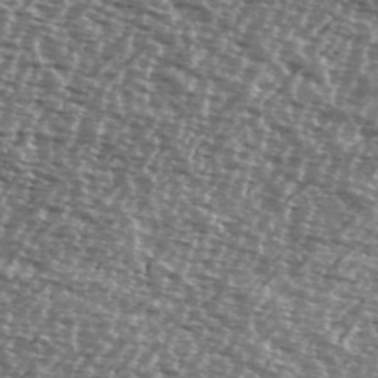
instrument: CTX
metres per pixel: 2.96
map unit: Ave
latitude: 38.7624
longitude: -112.3278
